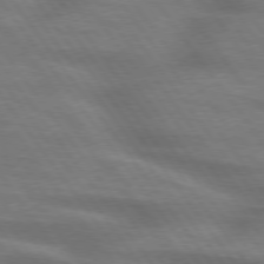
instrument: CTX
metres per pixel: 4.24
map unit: lApd
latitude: 75.4615
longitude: -59.3671
